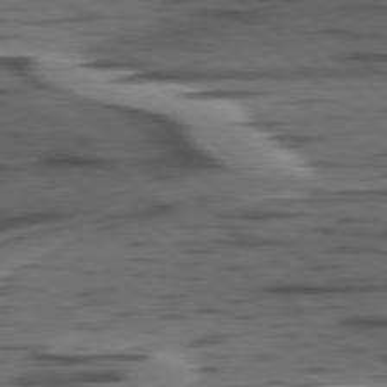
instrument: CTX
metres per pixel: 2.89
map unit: lApd
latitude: 78.7435
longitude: -49.6316
